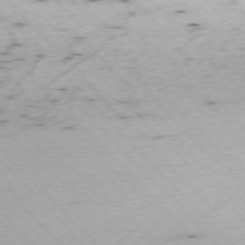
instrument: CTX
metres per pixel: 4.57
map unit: Ap
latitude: -76.5763
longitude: -60.1578
